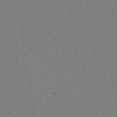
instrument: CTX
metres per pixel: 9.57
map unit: HNhu
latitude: -0.5196
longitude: -1.1781
